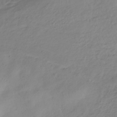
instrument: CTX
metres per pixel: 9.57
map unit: HNhu
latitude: -40.9919
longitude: 99.8233
